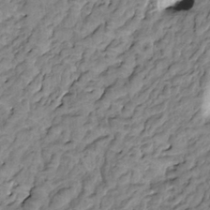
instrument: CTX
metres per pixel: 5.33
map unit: HNhu
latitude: 3.1403
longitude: 8.8975
